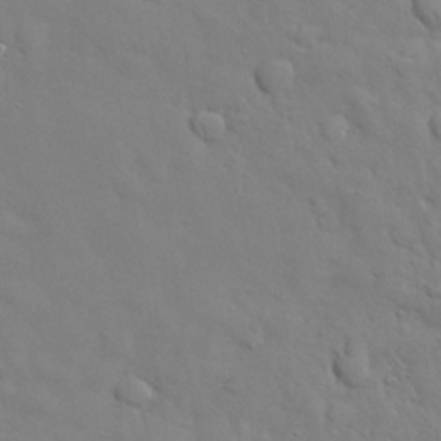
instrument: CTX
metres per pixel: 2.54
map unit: Nhu
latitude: 28.8758
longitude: -68.8569
